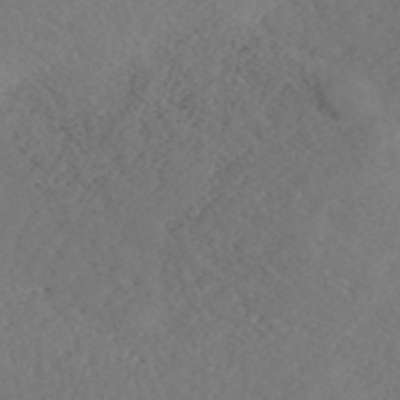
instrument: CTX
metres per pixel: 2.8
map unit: ANa
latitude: 44.7813
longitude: 37.4076
